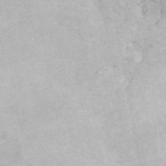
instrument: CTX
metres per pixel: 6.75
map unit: ANa
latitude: 45.5560
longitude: 24.6329
